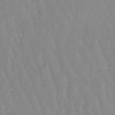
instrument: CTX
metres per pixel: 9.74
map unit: lHb
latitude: -48.3307
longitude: 77.2187
